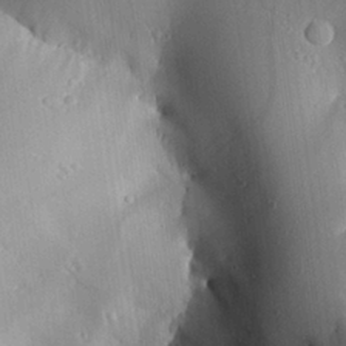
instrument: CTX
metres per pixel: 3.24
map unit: Aa
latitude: 25.8961
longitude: -130.3657
